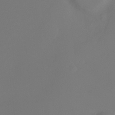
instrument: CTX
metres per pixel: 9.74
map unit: Ht
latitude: -6.8975
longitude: -26.6680
